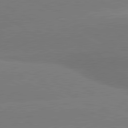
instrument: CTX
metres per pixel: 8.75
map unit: lApd
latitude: 80.6490
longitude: -149.9528
